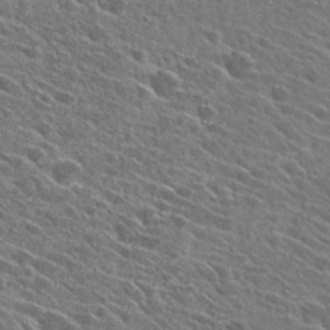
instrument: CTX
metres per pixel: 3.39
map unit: Hto
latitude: 27.3482
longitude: -42.8569
